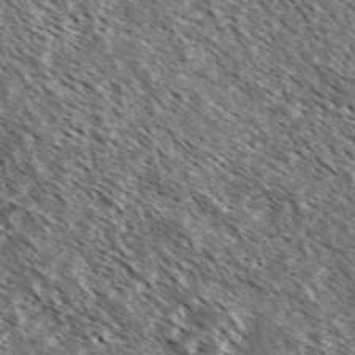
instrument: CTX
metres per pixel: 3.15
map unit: Ave
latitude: 37.3860
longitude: -109.8205
